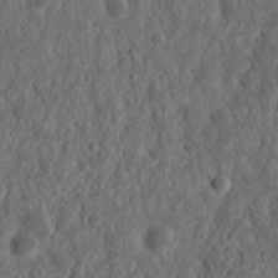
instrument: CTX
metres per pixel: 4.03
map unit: Nhu
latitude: 14.6869
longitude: -73.2915
